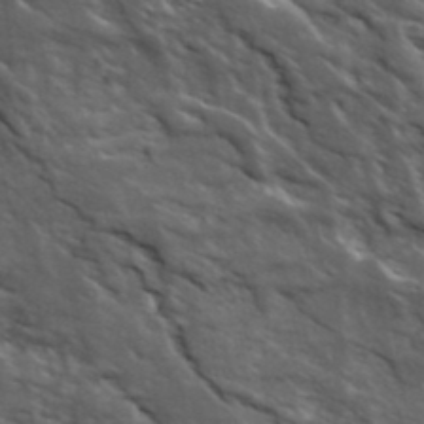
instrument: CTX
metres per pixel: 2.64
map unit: Ave
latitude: 19.4615
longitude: -135.0836
